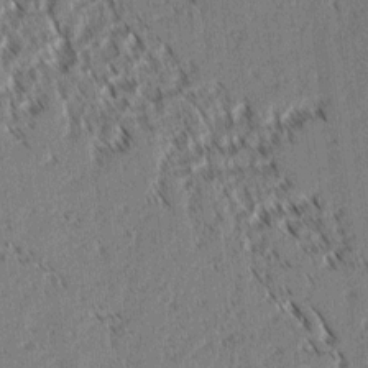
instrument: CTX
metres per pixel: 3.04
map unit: lAvf
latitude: 2.6112
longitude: -105.7639
